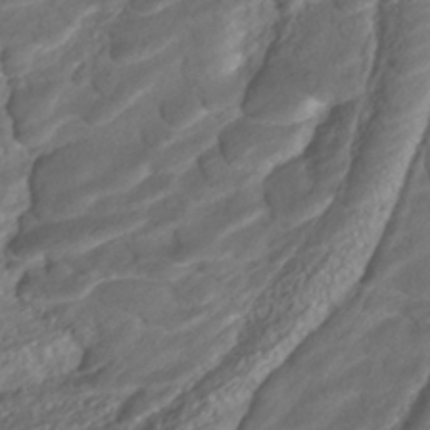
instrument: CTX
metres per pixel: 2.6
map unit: ANa
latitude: -41.7855
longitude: 108.7085
